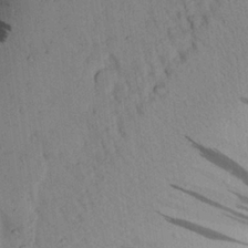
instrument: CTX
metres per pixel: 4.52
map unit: Aa
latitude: 23.2537
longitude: -148.1011
